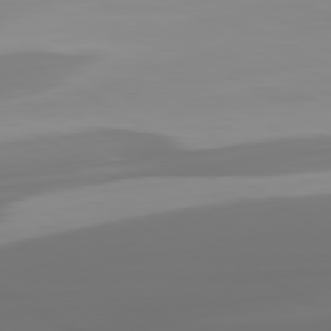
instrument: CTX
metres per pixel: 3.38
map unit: lApd
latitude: 80.2711
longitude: -91.4804
